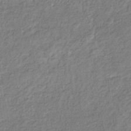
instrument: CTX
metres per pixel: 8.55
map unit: eHb
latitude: -30.1039
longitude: 64.3873
